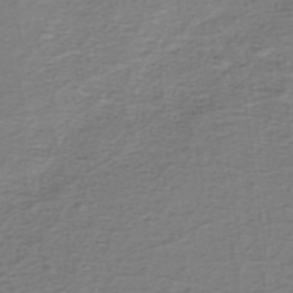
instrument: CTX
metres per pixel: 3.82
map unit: eHh
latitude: -40.2550
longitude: -29.4993
